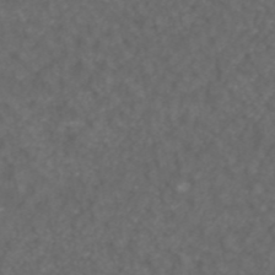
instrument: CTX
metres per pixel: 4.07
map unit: ANa
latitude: 42.8569
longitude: 24.4062
